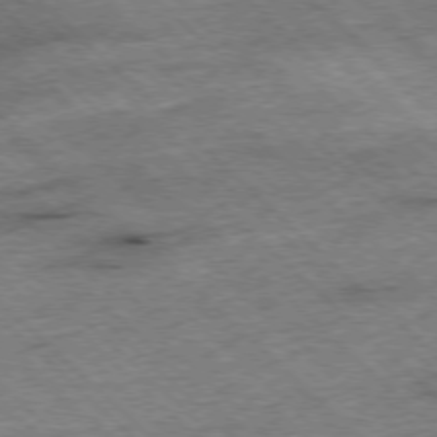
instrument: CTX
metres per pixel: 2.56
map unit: Hpe
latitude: -77.3699
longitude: -14.9514
